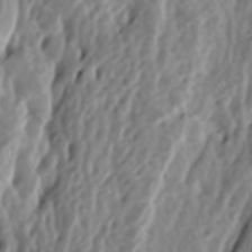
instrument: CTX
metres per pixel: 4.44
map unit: lAa
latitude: -6.8408
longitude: -124.0633
